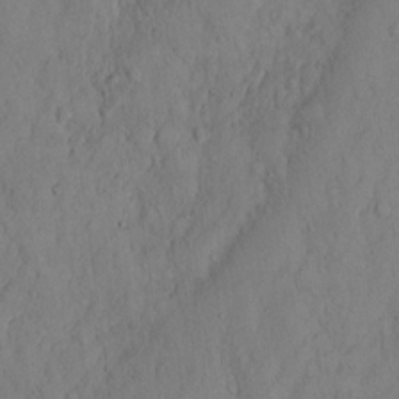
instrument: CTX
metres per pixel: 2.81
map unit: Hto
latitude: 12.8947
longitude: -56.4412
